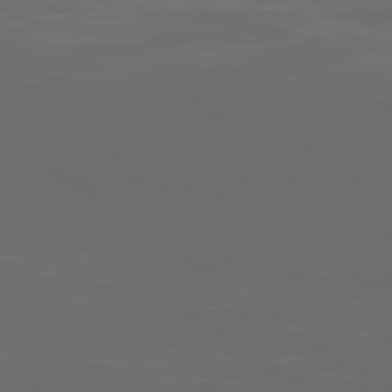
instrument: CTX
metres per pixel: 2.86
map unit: Ap
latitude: -79.3509
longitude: -59.3482
